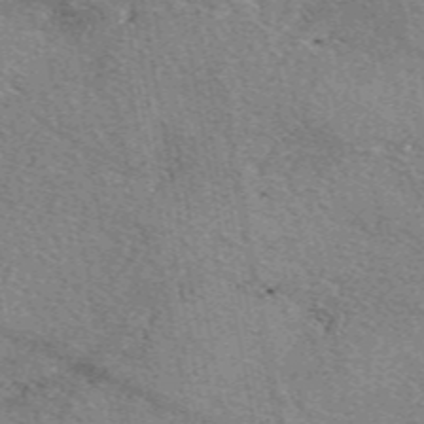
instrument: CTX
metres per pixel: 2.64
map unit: eAb
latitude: 50.2144
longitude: 108.9731
